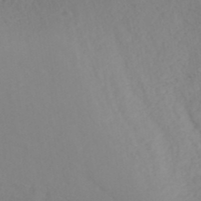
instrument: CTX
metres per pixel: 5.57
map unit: ANa
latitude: 40.7057
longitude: 22.5763
